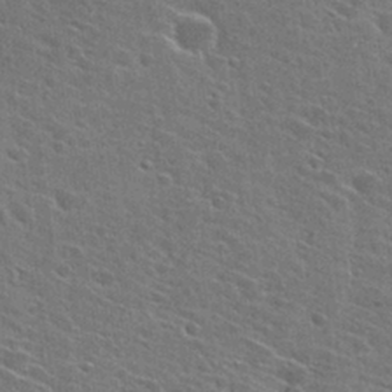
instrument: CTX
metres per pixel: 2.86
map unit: Hto
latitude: 27.8961
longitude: -45.4804
